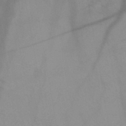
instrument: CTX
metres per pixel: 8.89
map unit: HNb
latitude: -45.5021
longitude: -41.2914
